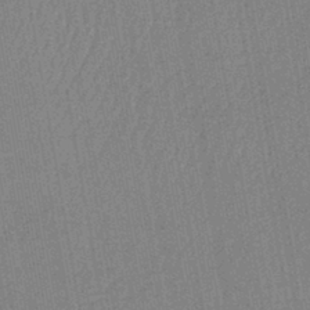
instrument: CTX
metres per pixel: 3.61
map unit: lHb
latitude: -42.2361
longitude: 63.0864
